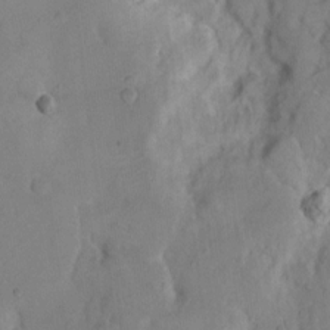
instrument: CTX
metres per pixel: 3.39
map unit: Hto
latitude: 9.1025
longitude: -61.4426
